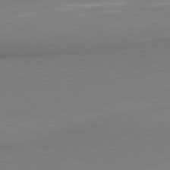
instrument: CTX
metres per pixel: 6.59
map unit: lApd
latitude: 81.0836
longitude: 163.4454
